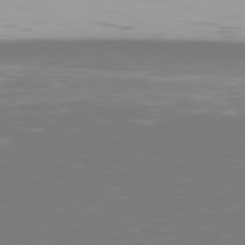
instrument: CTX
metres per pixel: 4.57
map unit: Hpe
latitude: 77.1970
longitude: -171.8394
